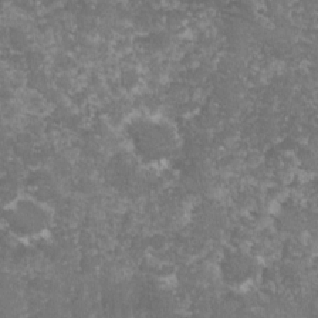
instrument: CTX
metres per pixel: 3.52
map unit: lHvf
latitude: -16.3118
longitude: -99.7071
